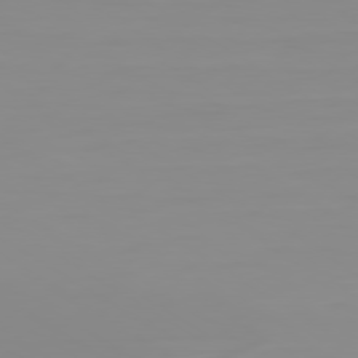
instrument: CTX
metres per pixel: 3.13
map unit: Ap
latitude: -79.8989
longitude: -60.0822
